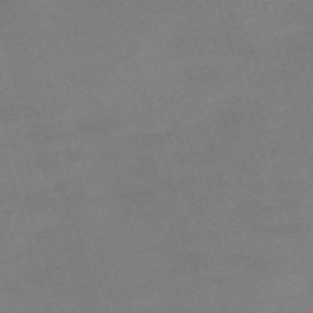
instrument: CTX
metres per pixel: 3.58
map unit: eHh
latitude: -61.5777
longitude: 49.6533
